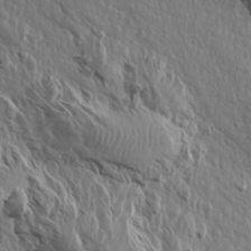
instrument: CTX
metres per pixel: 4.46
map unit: Aa
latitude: 14.4979
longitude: -143.2348
